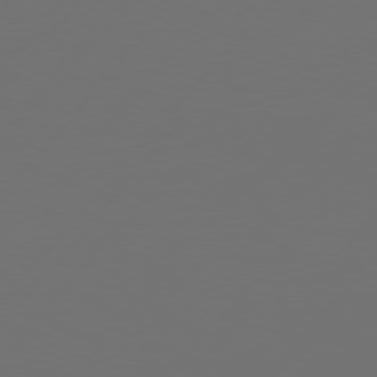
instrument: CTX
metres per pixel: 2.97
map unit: Hpe
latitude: 75.4615
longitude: -128.4790
